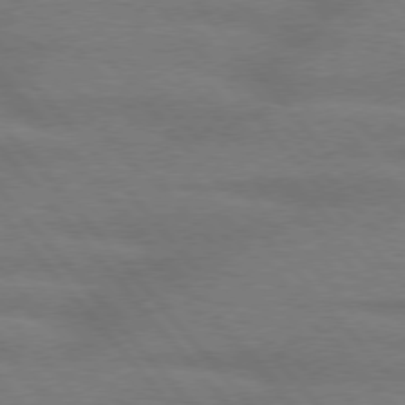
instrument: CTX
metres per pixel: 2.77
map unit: lApd
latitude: 76.0633
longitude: -83.9906
